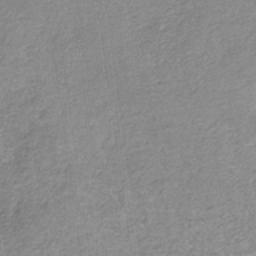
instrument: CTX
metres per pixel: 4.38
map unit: HNb
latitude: -33.3888
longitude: 59.5966
